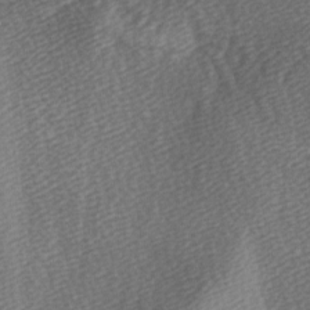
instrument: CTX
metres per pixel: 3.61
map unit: lAa
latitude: -5.6533
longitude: -121.2915
